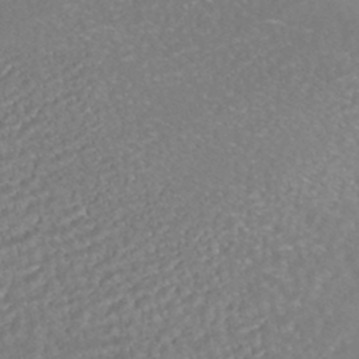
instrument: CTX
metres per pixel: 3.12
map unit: HNhu
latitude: -45.9556
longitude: 100.6329
